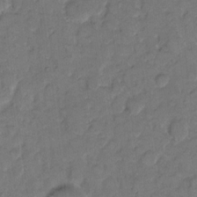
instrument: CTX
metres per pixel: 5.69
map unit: eHh
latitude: 8.6869
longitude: -64.1767
